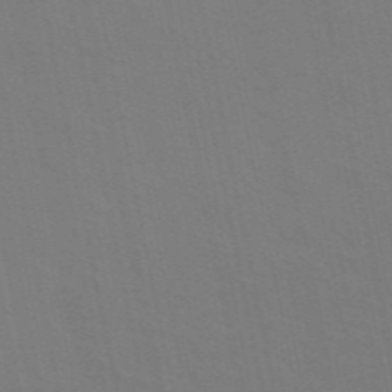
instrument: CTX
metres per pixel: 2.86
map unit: ANa
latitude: 48.9892
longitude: -76.8947
